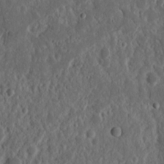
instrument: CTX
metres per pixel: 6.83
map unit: Nhu
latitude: 14.7625
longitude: -73.3104
